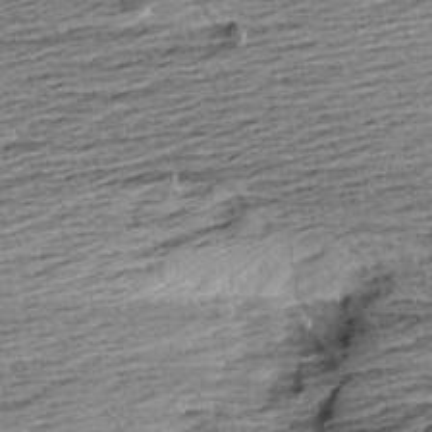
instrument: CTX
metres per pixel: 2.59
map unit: Aa
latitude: 8.2901
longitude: -139.2537
